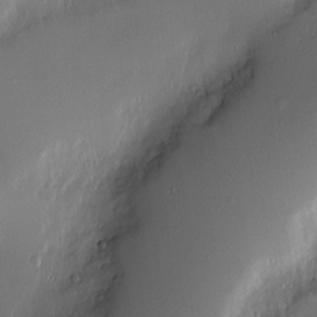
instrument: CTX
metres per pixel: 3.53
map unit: Nve
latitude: -9.5588
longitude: 173.3698
